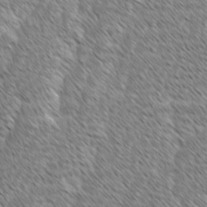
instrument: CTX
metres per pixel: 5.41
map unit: lAvf
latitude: -2.2550
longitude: -114.6490
